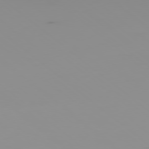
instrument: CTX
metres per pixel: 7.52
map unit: Ap
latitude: -79.3320
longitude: -71.2348
